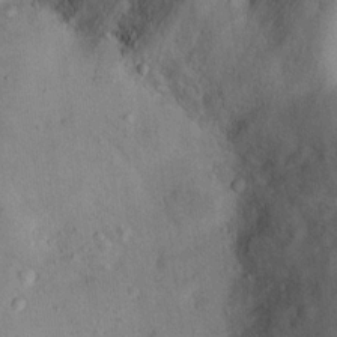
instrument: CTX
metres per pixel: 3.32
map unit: Nhu
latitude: 12.8569
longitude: -27.2915
